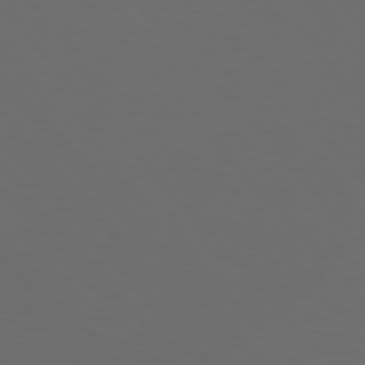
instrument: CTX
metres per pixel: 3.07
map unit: Hpe
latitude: 76.7435
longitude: -168.4790
